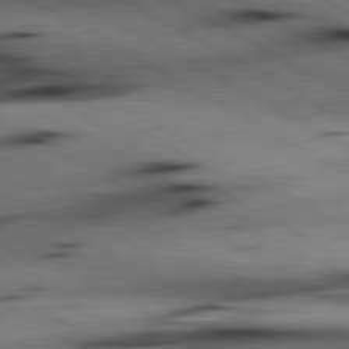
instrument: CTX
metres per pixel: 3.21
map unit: lApd
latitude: 80.3467
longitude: 162.4251
